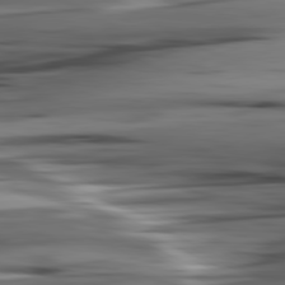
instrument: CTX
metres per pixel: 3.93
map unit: lApd
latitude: 80.8191
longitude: -123.6127
